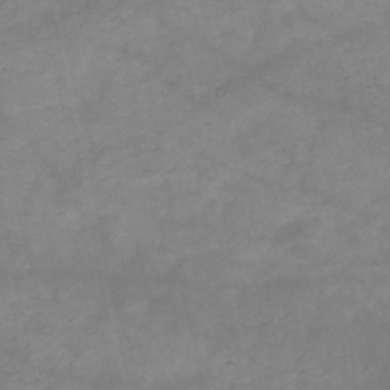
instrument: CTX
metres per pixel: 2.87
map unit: HNb
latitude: -48.4818
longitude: -38.9703
